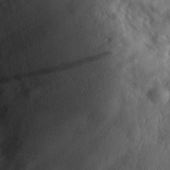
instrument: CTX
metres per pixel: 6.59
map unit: eHh
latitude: 30.2523
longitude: -72.0444
